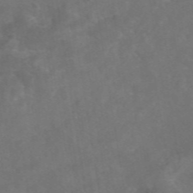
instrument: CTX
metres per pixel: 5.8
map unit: eAb
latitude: 46.9703
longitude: 127.1242
